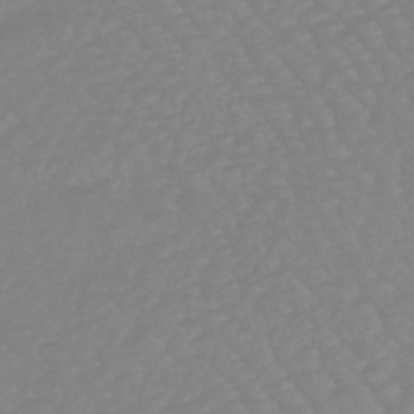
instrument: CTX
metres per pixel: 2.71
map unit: eHb
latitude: -45.5399
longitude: 84.5384
